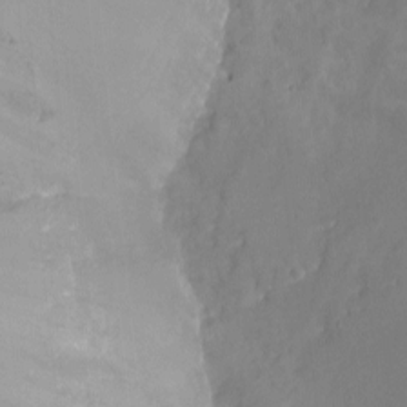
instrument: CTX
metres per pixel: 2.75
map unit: Nhu
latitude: -8.8786
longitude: -40.4412
